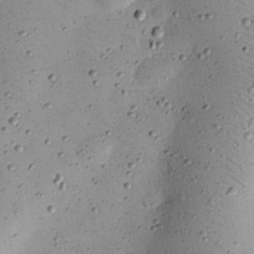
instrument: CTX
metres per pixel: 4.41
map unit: eHh
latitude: 24.7813
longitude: -71.2348
